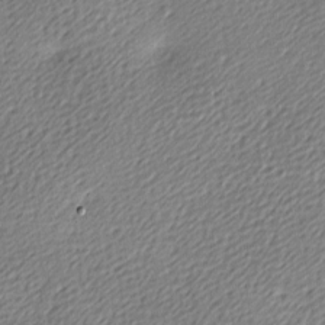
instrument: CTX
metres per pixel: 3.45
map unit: lAa
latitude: -9.5966
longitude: -126.6113
